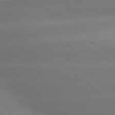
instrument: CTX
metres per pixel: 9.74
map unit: lApd
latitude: 80.0822
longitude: -149.7828
